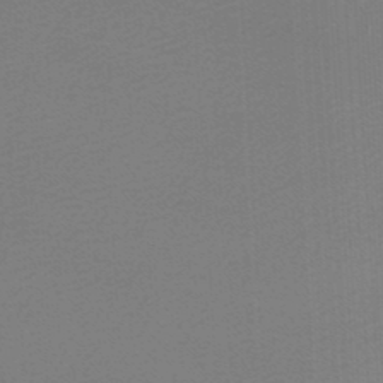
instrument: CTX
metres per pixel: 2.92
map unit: lHb
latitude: -46.7463
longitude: 64.1039
